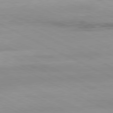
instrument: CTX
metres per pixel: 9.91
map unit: Ap
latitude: -81.1242
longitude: -92.2900
